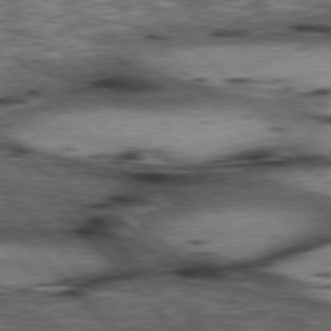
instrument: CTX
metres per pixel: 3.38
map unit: lApd
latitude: 77.1214
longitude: -49.6127
